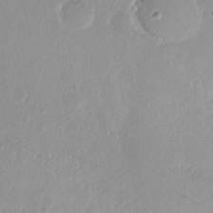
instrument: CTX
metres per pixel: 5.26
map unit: Nhu
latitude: -8.7274
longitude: -45.6316
